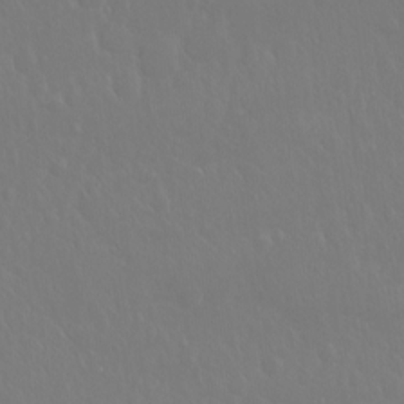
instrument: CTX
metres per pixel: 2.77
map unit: Hto
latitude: -8.4251
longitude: -45.7638
